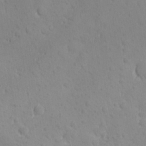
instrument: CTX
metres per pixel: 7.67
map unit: Ave
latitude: -10.2173
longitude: -121.1781
